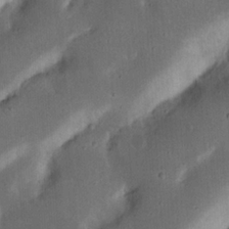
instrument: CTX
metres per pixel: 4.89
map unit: Nhu
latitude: 18.8380
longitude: -74.6113
